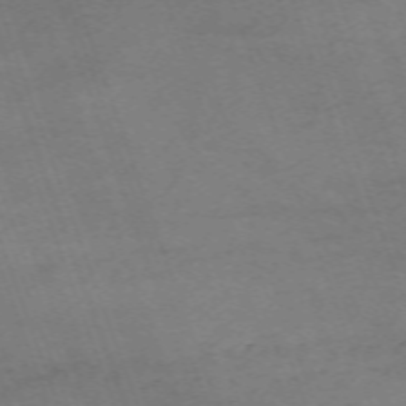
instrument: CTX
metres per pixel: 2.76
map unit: Nhu
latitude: -67.6533
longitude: 40.1983
